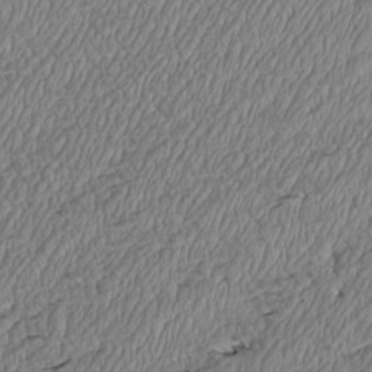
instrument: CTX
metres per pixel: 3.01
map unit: Htu
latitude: -6.6518
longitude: 174.8785
